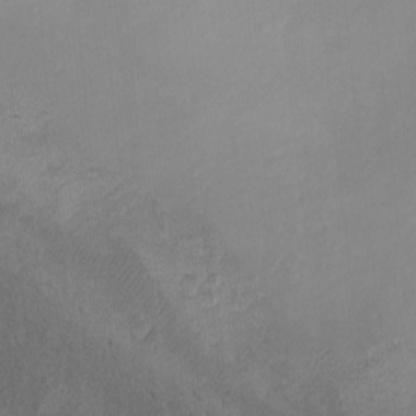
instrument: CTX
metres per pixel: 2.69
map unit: Ht
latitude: -2.4062
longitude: -28.5734
